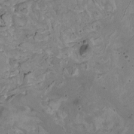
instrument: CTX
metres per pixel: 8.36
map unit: HNhu
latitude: 4.7246
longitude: 3.3320
